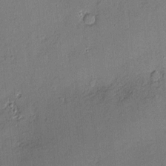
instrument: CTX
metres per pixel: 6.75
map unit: Hve
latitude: -9.5399
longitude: 175.5588
